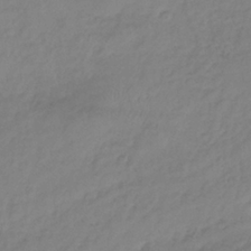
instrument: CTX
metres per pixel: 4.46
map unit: lHb
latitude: -36.1794
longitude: 69.7855
